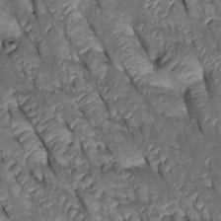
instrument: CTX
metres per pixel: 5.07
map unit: Htu
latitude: 0.1577
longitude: 148.0850
